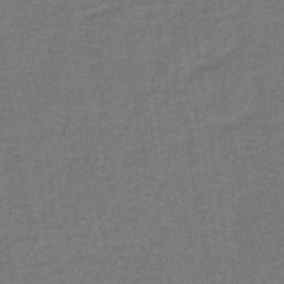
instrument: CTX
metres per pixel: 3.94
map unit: lHb
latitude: -39.0487
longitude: 58.1983
